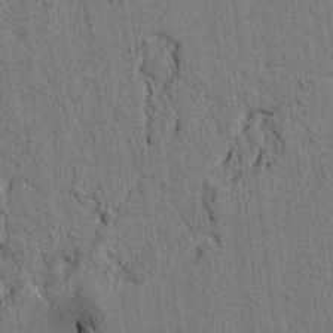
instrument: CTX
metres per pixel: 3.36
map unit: lAvf
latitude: 6.6113
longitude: 166.9920
